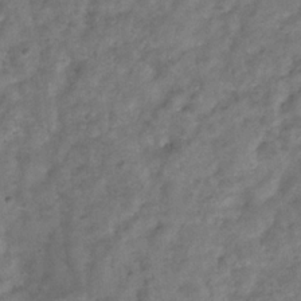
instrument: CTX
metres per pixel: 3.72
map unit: Hve
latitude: -33.1809
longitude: 89.8233
